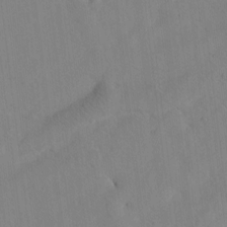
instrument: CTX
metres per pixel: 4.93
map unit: Htu
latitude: -3.3698
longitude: 168.3117
